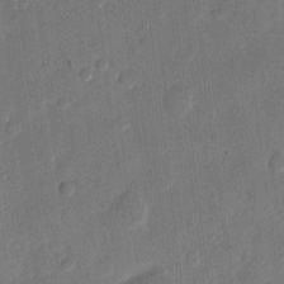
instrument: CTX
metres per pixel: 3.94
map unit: eHh
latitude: 11.7072
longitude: -68.8380
